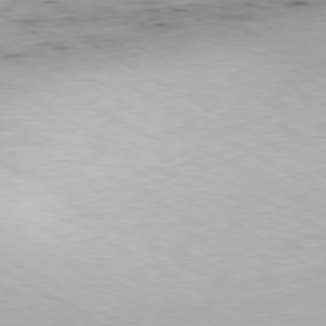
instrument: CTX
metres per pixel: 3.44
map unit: Hpe
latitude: -80.2740
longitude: 21.0108
